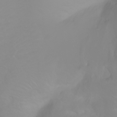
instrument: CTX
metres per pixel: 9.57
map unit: Ht
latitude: -2.3306
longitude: -61.4237
